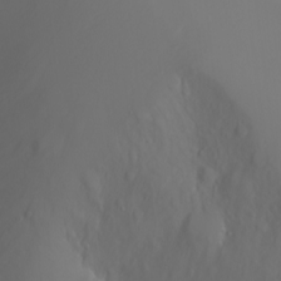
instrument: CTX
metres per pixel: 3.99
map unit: Nhu
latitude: -6.8786
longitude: -89.3860
